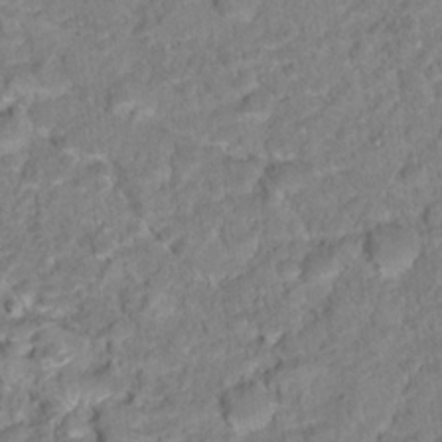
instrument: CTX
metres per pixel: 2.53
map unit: Hto
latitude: 16.9325
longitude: -37.2537
